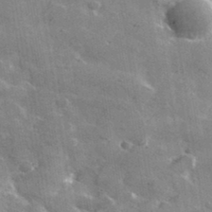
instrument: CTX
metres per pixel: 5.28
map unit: lHvf
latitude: 35.1970
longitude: -92.1766
